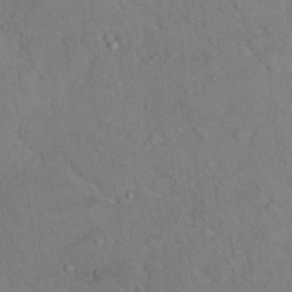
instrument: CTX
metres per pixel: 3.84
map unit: Hto
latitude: 15.3104
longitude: -40.4412
